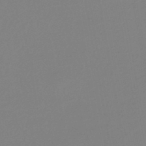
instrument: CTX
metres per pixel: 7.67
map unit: eHb
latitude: -45.1620
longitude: 88.2928
